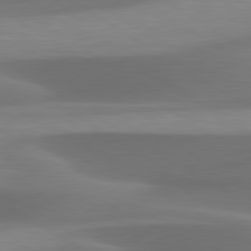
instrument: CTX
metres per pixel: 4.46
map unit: lApd
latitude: 79.9339
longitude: -87.6505
